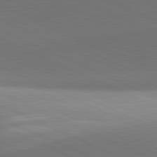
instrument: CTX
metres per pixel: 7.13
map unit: lApd
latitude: 81.6505
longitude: 143.8611
